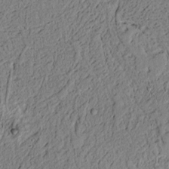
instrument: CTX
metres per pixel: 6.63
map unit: lAvf
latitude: 5.4048
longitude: 167.8989
